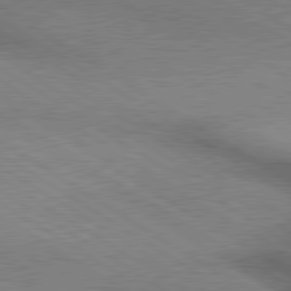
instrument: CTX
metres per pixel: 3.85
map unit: lApd
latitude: 80.1767
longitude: 164.9731
